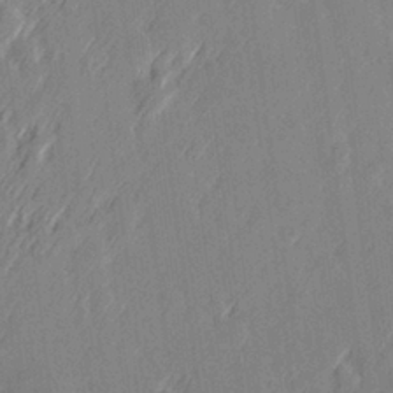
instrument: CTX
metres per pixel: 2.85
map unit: Hve
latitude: 26.7435
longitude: 145.3132
